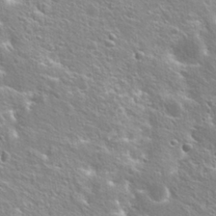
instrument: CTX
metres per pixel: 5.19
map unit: Hto
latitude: 25.4993
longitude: -44.8758
